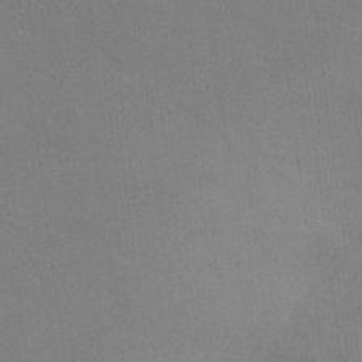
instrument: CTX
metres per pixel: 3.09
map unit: Ht
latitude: 0.6868
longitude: -33.7072
